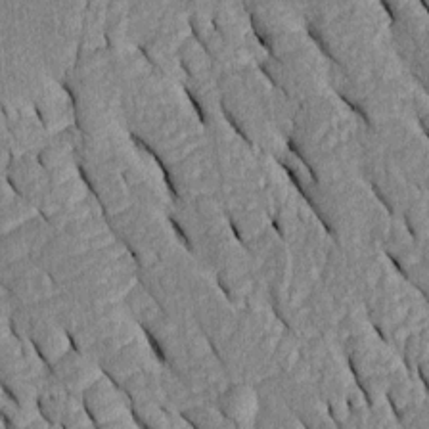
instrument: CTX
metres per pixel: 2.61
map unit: Htu
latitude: -0.7086
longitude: 150.4251
